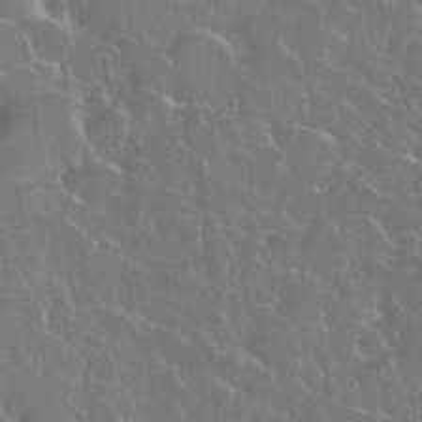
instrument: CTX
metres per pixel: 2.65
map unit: eHh
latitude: 37.4993
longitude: -61.4237
